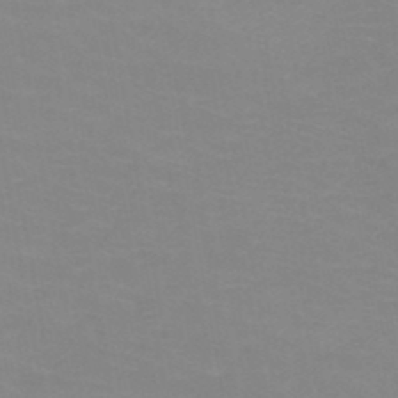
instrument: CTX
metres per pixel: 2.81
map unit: HNb
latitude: -48.3118
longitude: -46.2712
